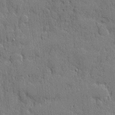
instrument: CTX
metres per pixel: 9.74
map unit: eHh
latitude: 5.2348
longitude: -75.6127
